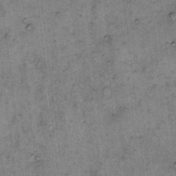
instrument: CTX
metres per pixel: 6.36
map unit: eHh
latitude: 10.8947
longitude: -63.4427
